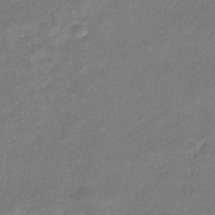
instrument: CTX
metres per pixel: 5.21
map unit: eHb
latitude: -39.2187
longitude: 81.5021
